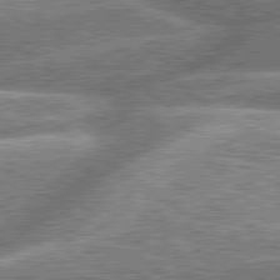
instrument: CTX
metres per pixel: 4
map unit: lApd
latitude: 79.9717
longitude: -158.9703
